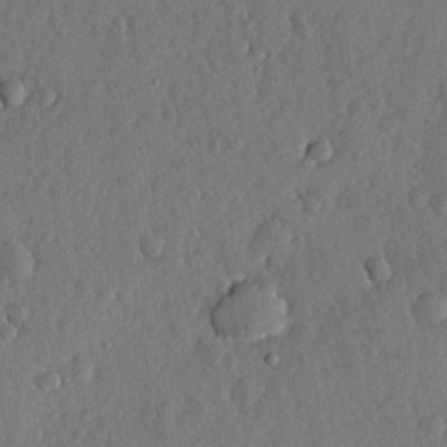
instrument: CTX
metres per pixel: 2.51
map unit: lHvf
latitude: 19.4804
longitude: -115.8016
